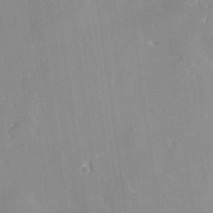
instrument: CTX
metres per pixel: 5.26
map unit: Hve
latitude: 28.1011
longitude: 145.1809
